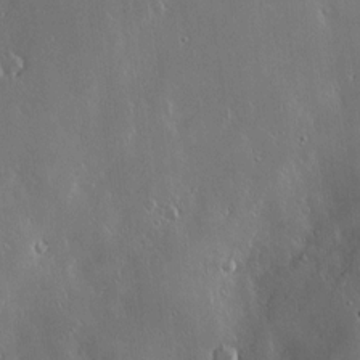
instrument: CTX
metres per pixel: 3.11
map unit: Nve
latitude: -9.7855
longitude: 173.5021
